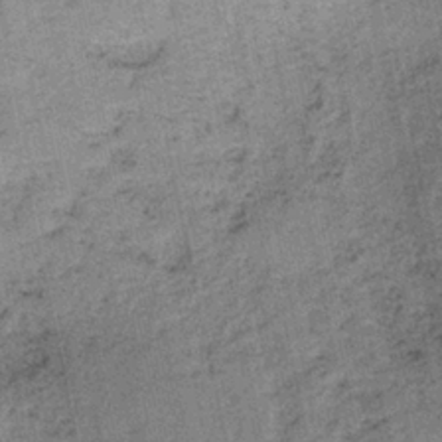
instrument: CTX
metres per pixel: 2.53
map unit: HNb
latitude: -35.8611
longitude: 56.0283
